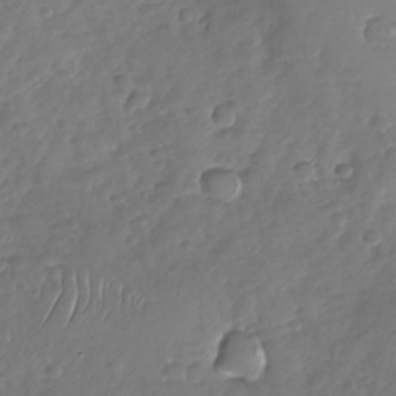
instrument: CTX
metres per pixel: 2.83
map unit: Nhu
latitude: -29.9367
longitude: -61.1214
